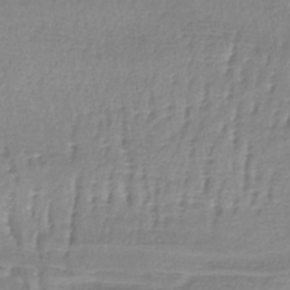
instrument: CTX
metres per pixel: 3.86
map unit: lHb
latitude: -42.2928
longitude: 59.0108
